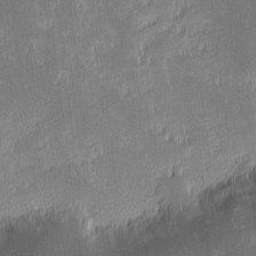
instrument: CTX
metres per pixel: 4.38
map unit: eHh
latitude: -2.3306
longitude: -85.5749
